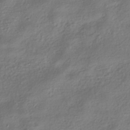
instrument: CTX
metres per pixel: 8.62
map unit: HNhu
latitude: -40.2361
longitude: 101.5966
